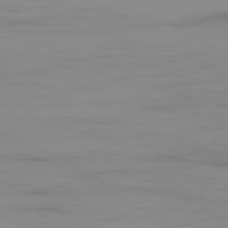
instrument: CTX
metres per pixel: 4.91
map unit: Ap
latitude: -79.8800
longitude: -77.5371
